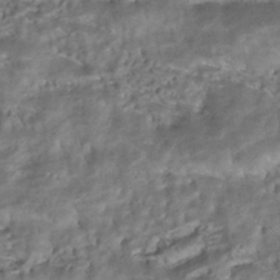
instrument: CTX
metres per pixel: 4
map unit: ANa
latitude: -41.3321
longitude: 105.4265
